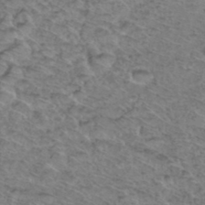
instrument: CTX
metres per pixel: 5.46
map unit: Hto
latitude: 37.1970
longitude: -47.1404
